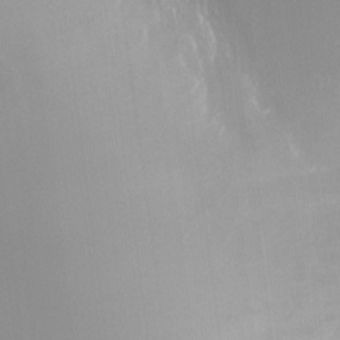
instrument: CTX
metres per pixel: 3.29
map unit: Nhu
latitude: -23.2376
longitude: -70.8380
